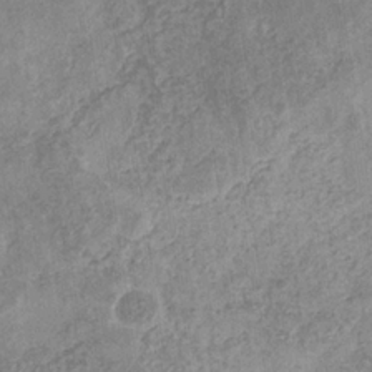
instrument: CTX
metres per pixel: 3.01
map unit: eHb
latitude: -31.5021
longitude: 72.3117
